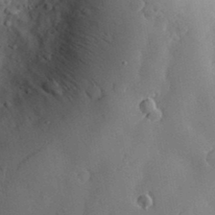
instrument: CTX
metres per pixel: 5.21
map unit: Nve
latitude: -7.4643
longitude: 174.7274
